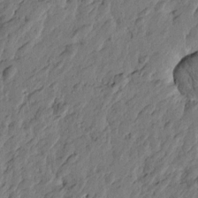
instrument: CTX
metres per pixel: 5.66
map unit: Htu
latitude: -2.5951
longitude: -179.3293
